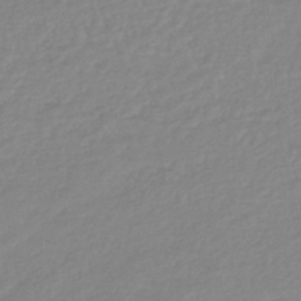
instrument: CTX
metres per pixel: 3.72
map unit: lHb
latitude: -44.1984
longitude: 75.2754
